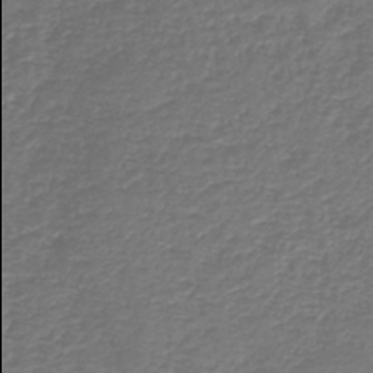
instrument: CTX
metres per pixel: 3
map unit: HNb
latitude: -43.2942
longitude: 50.0094
